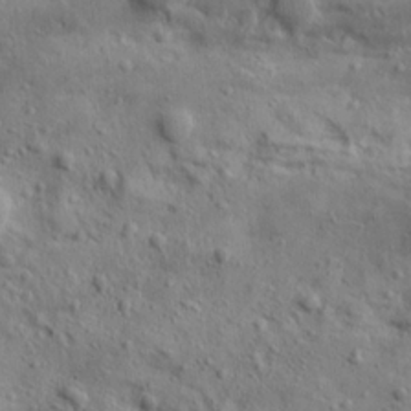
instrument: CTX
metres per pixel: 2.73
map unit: Ave
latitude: 22.1578
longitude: -137.7072
